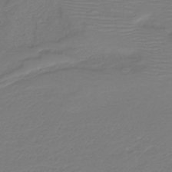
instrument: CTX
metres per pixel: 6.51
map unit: HNb
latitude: -42.9352
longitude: 52.5951
